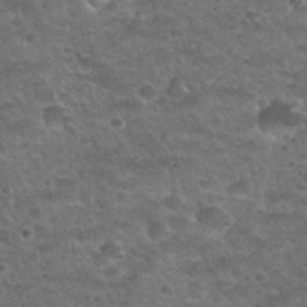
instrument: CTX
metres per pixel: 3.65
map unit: Nhu
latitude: 31.9528
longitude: -52.3656
